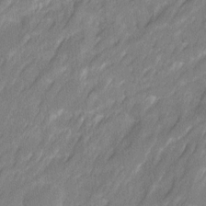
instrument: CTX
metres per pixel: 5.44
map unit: Ave
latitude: 16.3845
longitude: -135.1781
